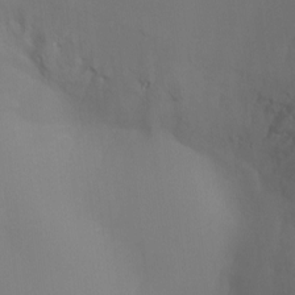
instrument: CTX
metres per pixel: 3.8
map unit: Ht
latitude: -10.6708
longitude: -29.1214
